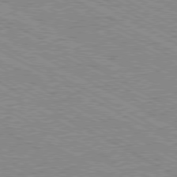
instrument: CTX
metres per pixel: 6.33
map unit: Hpe
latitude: -81.0298
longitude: 11.7667
